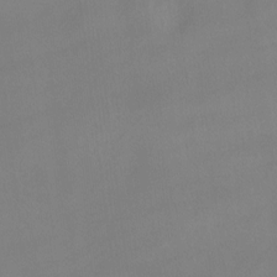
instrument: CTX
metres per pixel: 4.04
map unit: Hto
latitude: -12.8975
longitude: -40.4601
